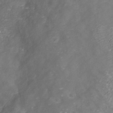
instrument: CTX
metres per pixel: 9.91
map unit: ANa
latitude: 40.7246
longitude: 23.6911
